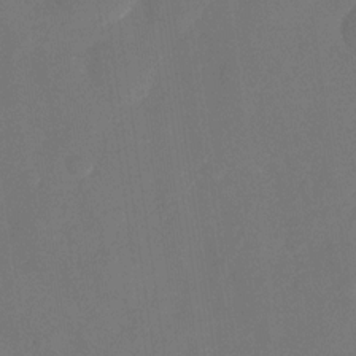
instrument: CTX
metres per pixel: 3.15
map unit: Nhu
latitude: -28.1417
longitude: -65.8205
